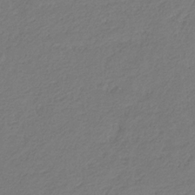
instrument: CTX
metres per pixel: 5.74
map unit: eHb
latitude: -30.2361
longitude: 66.7841
